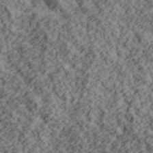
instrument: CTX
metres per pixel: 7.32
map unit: lHvf
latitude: 39.3482
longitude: -87.9528
